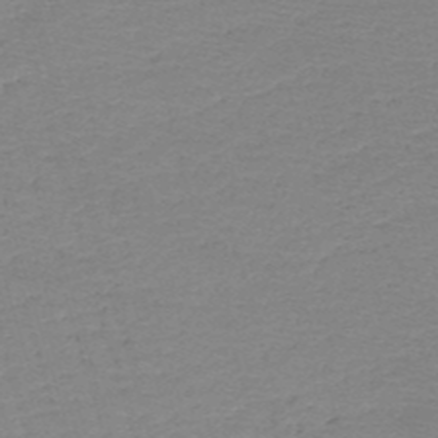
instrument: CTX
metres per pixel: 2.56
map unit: HNb
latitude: -48.7841
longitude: -42.1956
